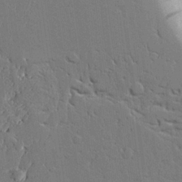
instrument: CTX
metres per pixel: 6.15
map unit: Aa
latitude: 20.7624
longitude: -124.7246
